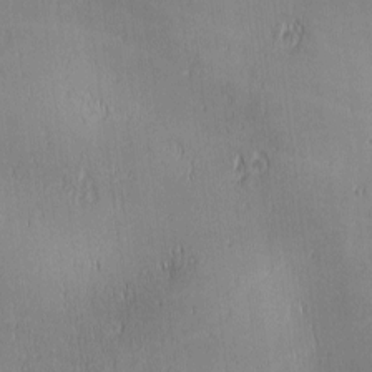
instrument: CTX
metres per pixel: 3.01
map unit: lAa
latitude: 1.3292
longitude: -117.2159
